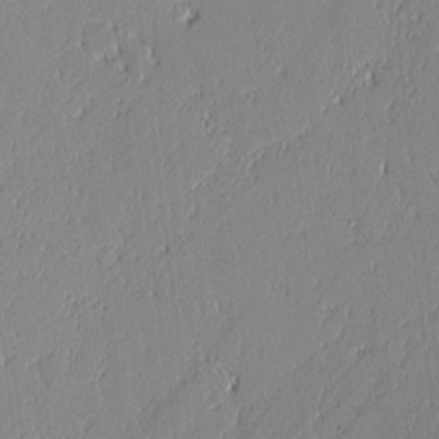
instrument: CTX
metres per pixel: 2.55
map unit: lAvf
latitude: -0.0283
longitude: -107.4237
